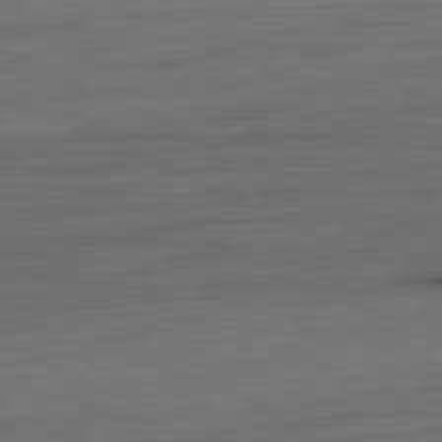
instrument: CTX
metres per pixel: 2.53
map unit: Ap
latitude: -81.4833
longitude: -68.6869
